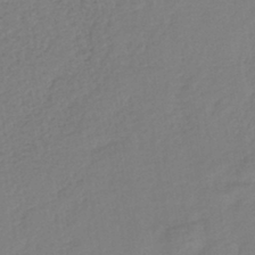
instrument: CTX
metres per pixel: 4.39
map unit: lHb
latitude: -41.9556
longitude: 74.6897
